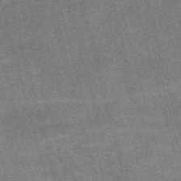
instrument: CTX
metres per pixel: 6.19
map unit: Nve
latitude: -59.1242
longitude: 65.1054
